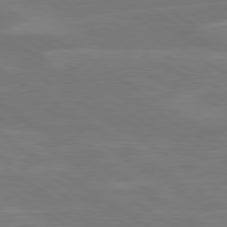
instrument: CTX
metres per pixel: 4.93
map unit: lApd
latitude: 79.7828
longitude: -125.4615
